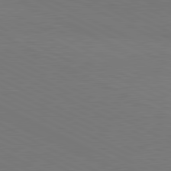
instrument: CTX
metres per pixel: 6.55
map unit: lApd
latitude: 81.0647
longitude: 149.3888
